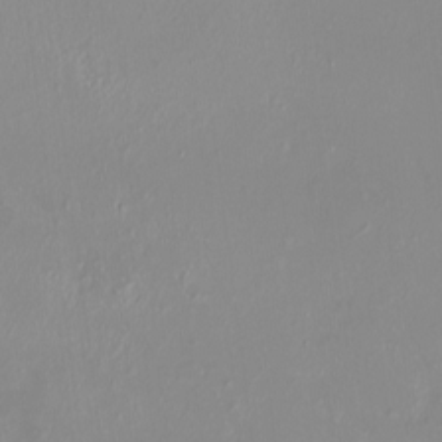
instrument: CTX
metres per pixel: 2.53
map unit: HNhu
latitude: 3.9339
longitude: 7.6155
